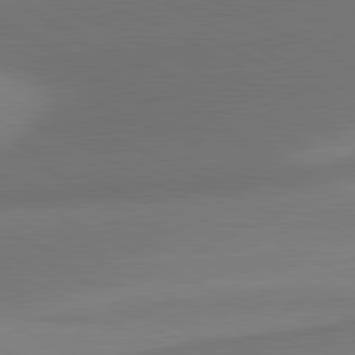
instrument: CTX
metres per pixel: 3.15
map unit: lApd
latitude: 80.9892
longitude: 129.0109
